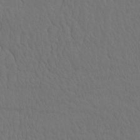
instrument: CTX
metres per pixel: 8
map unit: eHh
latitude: -2.3306
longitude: 15.3132
